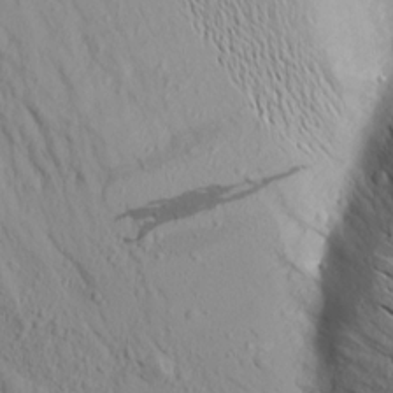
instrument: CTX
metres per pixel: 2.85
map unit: Aa
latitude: 17.2159
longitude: -147.6316
